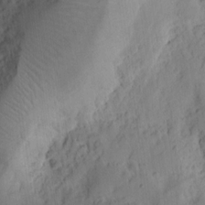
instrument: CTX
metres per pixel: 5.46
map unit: Ht
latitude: 9.8961
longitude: -74.5924
